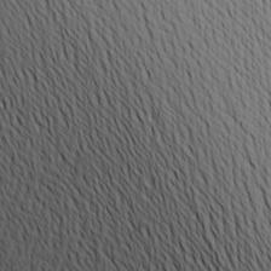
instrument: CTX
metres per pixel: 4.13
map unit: Aa
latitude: 22.8758
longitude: -146.4034
